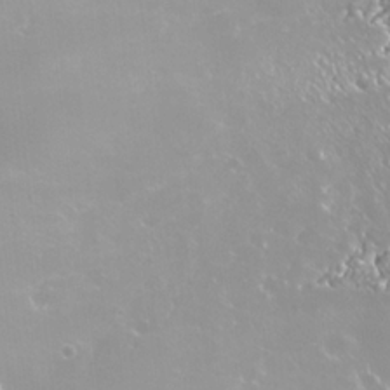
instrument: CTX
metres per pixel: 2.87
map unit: Nhe
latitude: -36.0472
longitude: -91.4993
